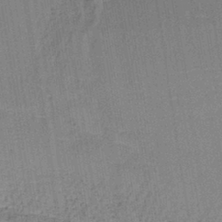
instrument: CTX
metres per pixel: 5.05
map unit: HNb
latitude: -38.5196
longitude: 50.3306
